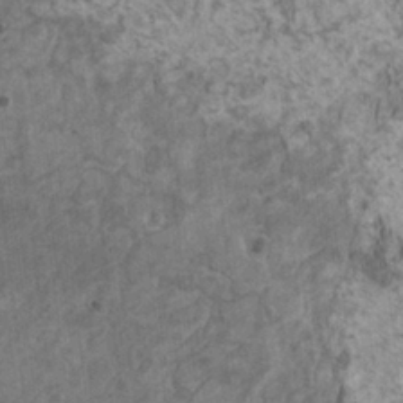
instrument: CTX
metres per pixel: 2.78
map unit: HNhu
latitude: 1.4804
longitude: 0.1039
